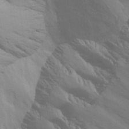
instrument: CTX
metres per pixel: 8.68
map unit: Aa
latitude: 25.6693
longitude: -131.4049
